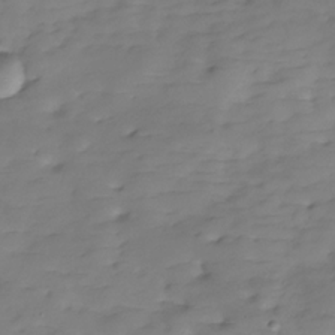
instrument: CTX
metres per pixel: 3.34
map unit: Hve
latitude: -29.7856
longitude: 90.6141
